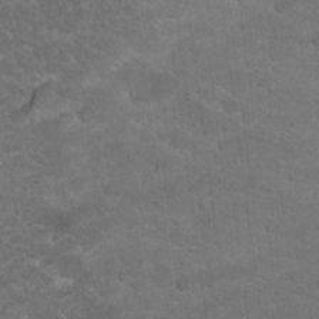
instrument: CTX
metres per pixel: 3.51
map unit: Hto
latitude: 19.3670
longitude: -35.7449
